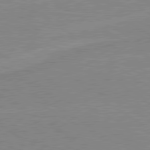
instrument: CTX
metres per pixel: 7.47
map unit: lApd
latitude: 80.0633
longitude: 169.1431
